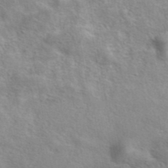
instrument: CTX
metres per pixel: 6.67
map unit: eAb
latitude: 41.9150
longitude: 103.7667
